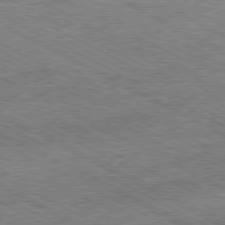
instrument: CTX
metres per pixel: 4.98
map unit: Hpe
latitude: -80.9920
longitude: 20.9730
